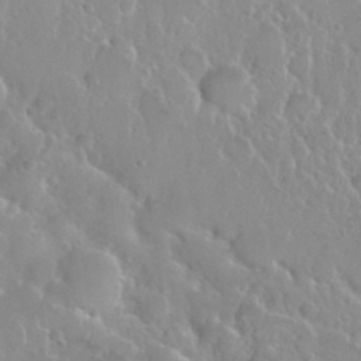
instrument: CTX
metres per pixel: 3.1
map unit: Nhu
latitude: 28.9325
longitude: -54.8380
